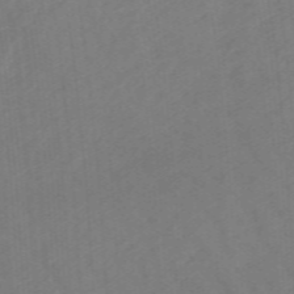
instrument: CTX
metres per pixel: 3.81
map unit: lHb
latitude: -48.4629
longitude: 83.8800
